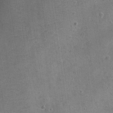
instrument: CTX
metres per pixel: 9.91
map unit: Nve
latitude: -24.7841
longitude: 105.5021
